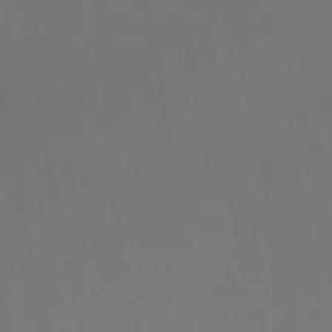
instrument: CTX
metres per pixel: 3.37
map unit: HNb
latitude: -51.7855
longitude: -47.0270
